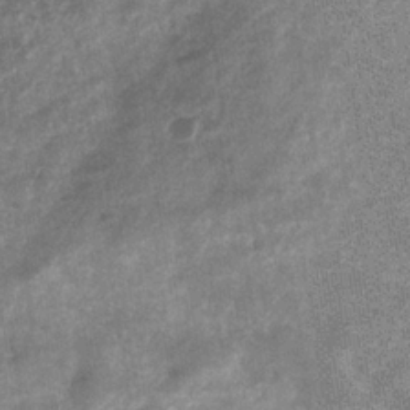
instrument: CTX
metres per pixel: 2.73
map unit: eHb
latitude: -33.9367
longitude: 77.9556
